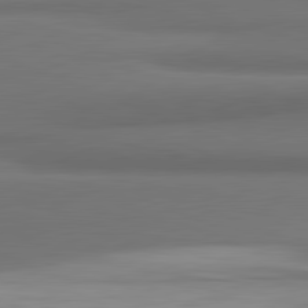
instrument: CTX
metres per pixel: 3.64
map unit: lApd
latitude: 81.8583
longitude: 170.3684
